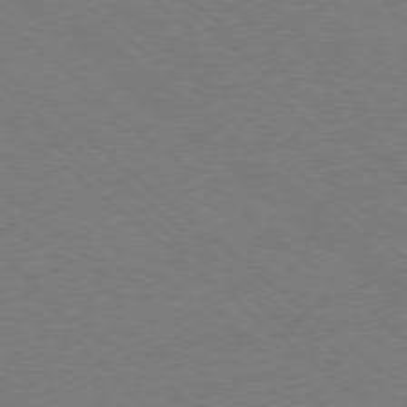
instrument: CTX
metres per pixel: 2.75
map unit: Ap
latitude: -78.7841
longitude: -57.2348
